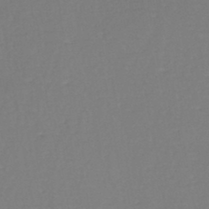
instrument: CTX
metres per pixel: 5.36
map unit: eHh
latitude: -45.2754
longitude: -29.0080
